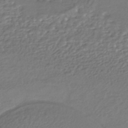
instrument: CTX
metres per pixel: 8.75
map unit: HNhu
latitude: -44.9353
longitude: 95.6155
